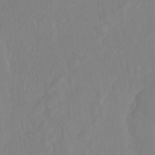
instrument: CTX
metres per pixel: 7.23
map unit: Htu
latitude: -12.3306
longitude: -46.7813
